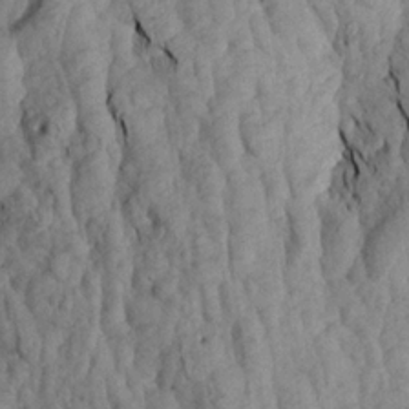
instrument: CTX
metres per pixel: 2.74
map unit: Aa
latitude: 19.1025
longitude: -145.8016
